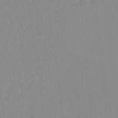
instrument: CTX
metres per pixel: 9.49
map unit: Ht
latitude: -13.4832
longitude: -57.7449
